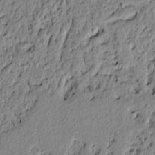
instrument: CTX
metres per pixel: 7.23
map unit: lAvf
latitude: 6.4223
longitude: 166.1417
